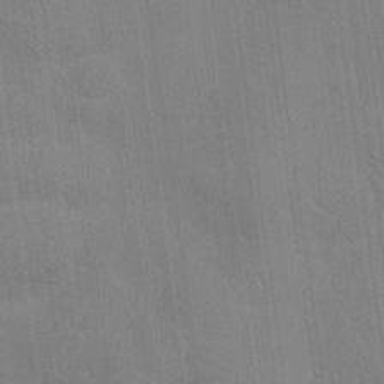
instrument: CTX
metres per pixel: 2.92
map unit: Nhu
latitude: 25.5182
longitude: -54.4412
